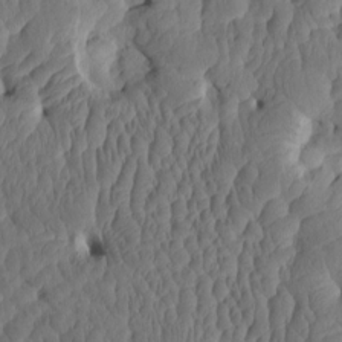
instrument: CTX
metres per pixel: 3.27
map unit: eHh
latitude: -0.5385
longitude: 15.3132
